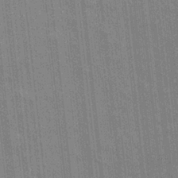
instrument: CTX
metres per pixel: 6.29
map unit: eHh
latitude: 5.0458
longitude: -74.4601
